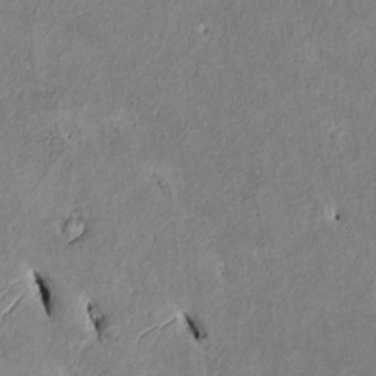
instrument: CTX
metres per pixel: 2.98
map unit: Htu
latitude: 2.5168
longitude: 148.1228
